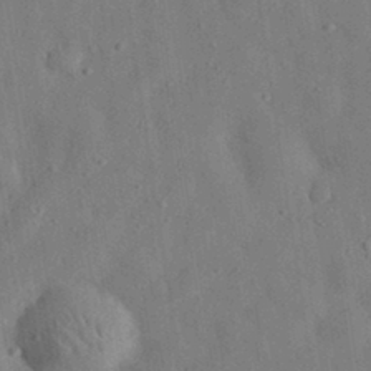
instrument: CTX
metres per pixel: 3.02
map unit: eHh
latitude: 31.0459
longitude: -76.7624
